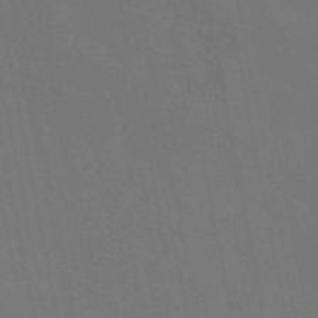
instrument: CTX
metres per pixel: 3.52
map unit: eAb
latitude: 46.6680
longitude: 120.9541
